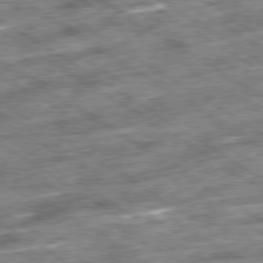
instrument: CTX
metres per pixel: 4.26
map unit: Ap
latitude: -79.7099
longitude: -51.1970
